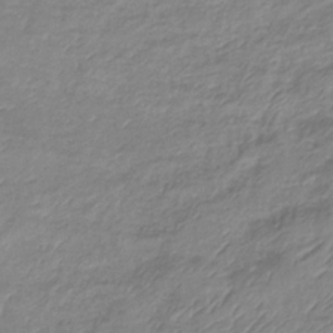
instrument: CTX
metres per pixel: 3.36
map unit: lHb
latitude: -36.1983
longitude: 72.3684
